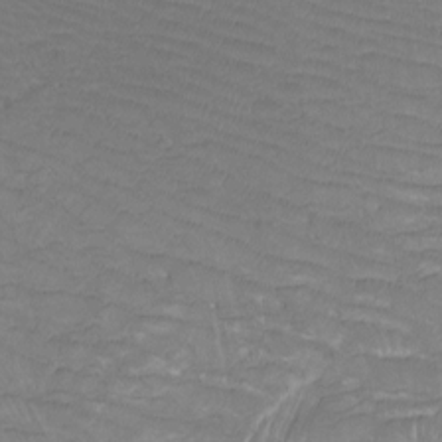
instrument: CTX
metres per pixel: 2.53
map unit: Htu
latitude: -12.5574
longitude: -71.3670
